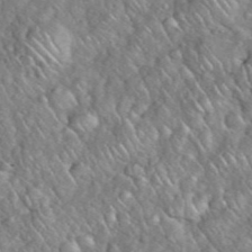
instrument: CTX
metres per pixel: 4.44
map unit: eHh
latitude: 38.7435
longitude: -59.2348
